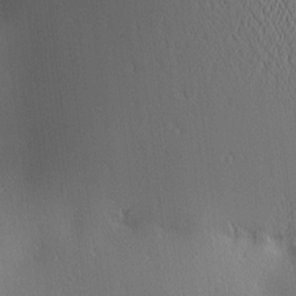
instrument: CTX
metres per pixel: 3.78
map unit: lAa
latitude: 2.2900
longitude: -116.7246
